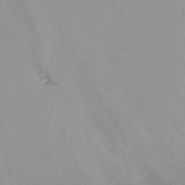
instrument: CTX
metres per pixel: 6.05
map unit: Nhu
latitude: -8.7841
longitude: -49.2159
